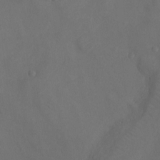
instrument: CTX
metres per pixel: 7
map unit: Ht
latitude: -11.5588
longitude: -20.8758
